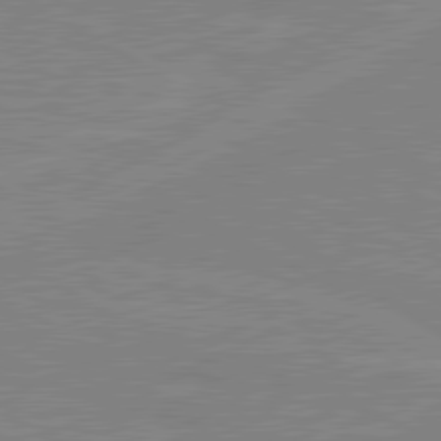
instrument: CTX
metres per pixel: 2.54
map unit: lApd
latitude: 80.3089
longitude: 122.6708
